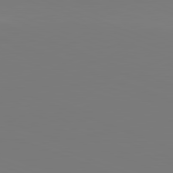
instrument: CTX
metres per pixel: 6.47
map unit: lApd
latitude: 81.9339
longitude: 145.6533
